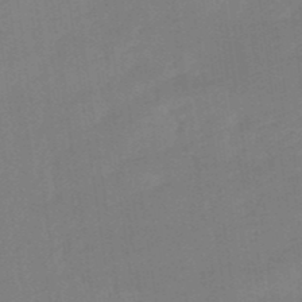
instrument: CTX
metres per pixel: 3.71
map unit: lHb
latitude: -49.7856
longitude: 81.4266
